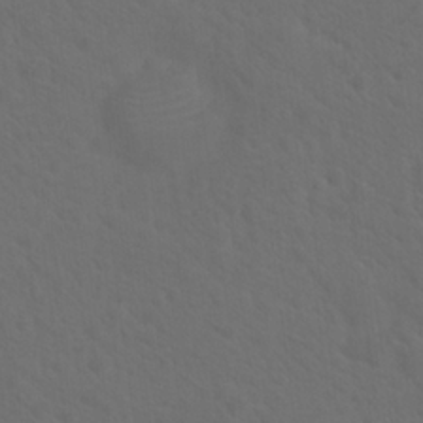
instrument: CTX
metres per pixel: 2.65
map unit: Hto
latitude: 19.8205
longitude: -39.8583
